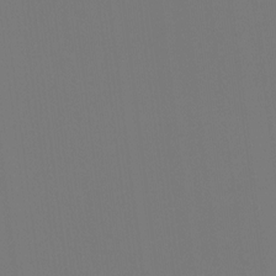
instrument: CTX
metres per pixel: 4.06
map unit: Htu
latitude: -13.9745
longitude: -48.6679
